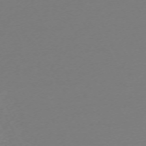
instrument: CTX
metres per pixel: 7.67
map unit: Hpe
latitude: -70.5952
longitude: 16.6708
